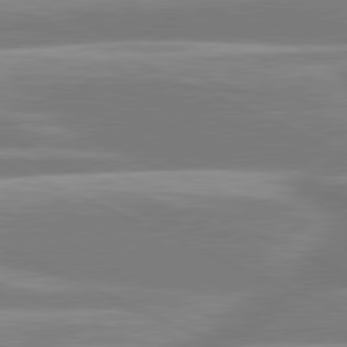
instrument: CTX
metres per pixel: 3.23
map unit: lApd
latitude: 80.9325
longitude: -131.4616
